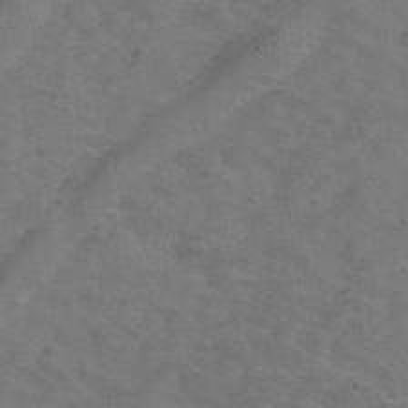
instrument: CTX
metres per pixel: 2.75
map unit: Hve
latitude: -34.2550
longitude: 90.9731
